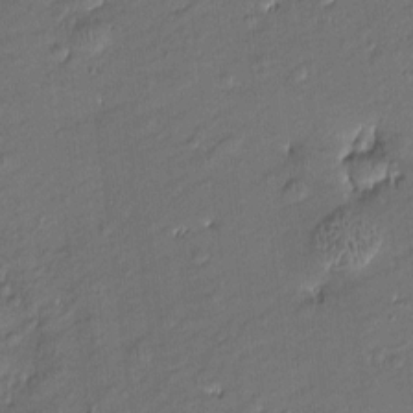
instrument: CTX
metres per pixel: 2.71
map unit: Htu
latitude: -7.4076
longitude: 176.5952
